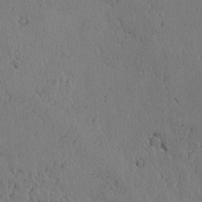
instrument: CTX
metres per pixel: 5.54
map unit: lAvf
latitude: -5.2565
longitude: -113.3859
